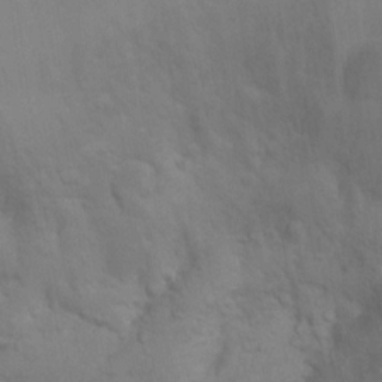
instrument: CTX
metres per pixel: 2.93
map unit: Ht
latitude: 5.2726
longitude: -29.0836
